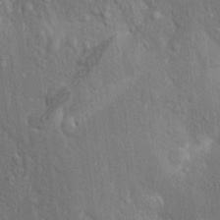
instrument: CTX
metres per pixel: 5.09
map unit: Aa
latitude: 18.6112
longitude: -149.7072
